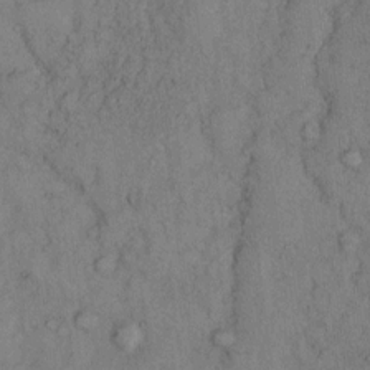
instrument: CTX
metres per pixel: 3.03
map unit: Hto
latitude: 9.5182
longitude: -59.0836
